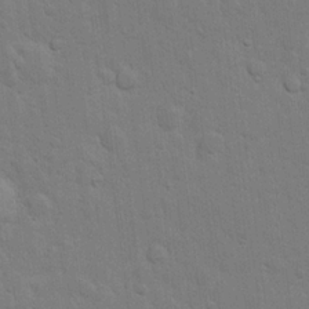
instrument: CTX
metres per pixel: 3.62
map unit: eHh
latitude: 19.8583
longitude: -62.3468
